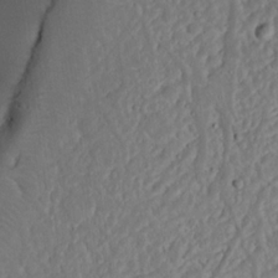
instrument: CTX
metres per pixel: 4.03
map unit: Nhu
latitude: 19.6882
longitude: -73.2915
